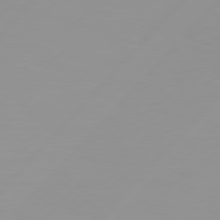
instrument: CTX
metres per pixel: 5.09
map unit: Hpe
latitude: 77.4993
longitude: -139.8772
